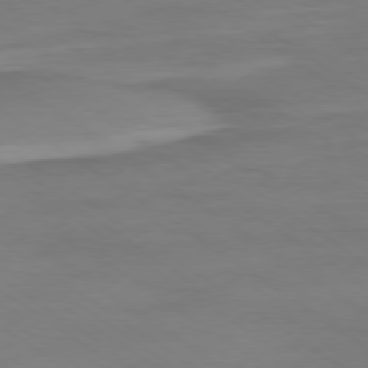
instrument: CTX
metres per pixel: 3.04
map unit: Ap
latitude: -79.5210
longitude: -55.3293
